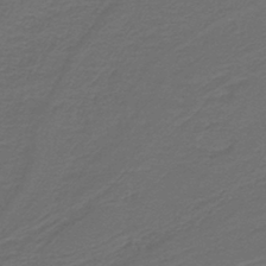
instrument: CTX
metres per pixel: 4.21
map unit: lHb
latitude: -39.8234
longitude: 55.4832
